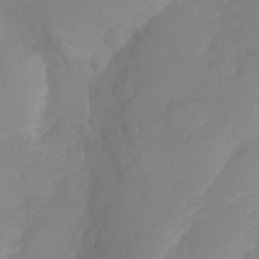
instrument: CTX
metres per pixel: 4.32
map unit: Ht
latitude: -14.7275
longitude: -56.5734
